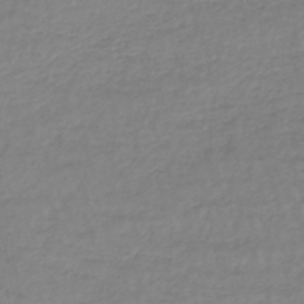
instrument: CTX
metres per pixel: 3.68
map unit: lHb
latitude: -44.6896
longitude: 65.9556
